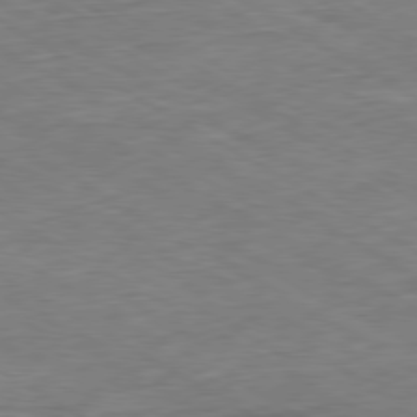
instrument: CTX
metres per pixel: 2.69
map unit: Ap
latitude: -80.4251
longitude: -81.6127
